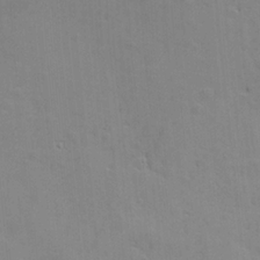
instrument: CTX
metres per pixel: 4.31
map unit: Nve
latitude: -8.1039
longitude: 174.0283
